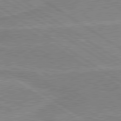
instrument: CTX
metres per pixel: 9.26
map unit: lApd
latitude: 80.1767
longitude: 170.1795
